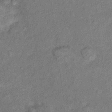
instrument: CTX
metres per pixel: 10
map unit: Hto
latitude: 7.6883
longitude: -37.3293
